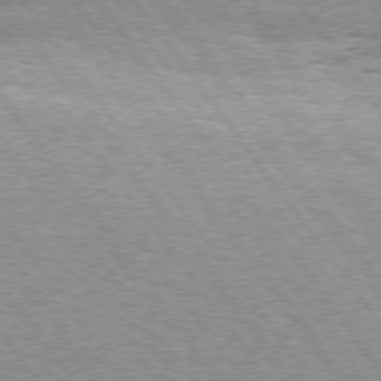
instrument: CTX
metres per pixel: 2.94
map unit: Hpe
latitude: 75.2537
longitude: -155.9339
